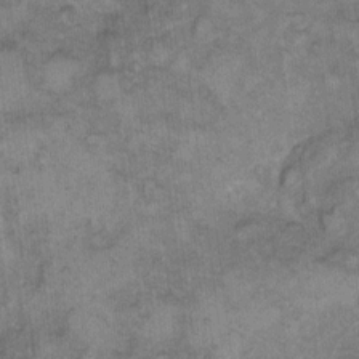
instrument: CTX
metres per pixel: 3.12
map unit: eHh
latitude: 10.1389
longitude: -63.4616
